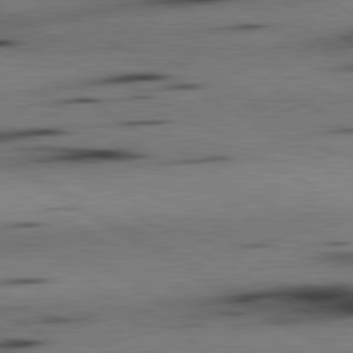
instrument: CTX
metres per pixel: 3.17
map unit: lApd
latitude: 80.3467
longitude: 163.5021
